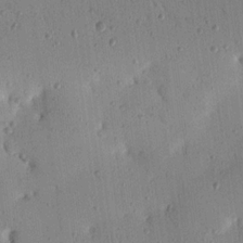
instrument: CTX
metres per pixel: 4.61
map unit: Nhu
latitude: 18.4601
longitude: -78.5168
